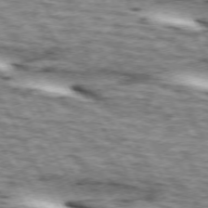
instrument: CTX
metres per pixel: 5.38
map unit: lApd
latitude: 73.4049
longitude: -55.6316
